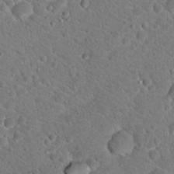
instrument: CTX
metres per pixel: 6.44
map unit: Hto
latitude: 18.9513
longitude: -33.5749
